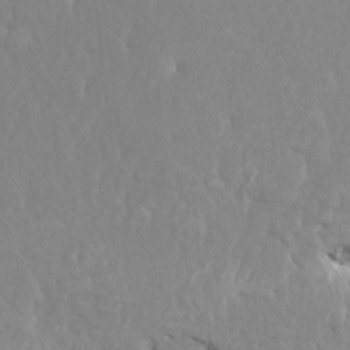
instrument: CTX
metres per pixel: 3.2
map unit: HNhu
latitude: 7.5938
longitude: -1.8583
